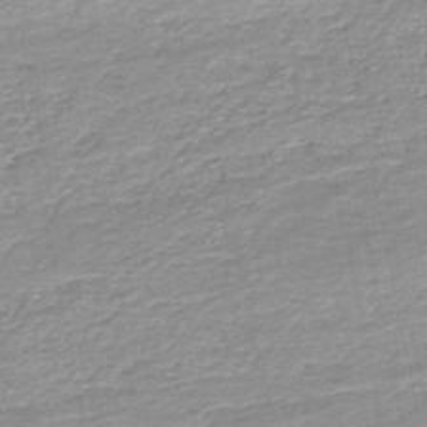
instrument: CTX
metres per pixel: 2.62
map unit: HNb
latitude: -50.4251
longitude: -47.8773
